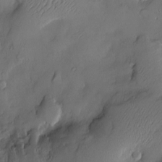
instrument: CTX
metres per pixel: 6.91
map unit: Nve
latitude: -9.9745
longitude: 173.3509
